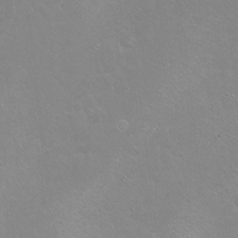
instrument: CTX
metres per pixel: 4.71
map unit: Nhu
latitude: -6.1039
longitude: -47.4805
